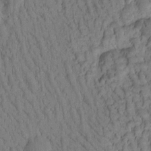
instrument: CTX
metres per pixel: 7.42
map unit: Htu
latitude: -2.9352
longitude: 173.0486
